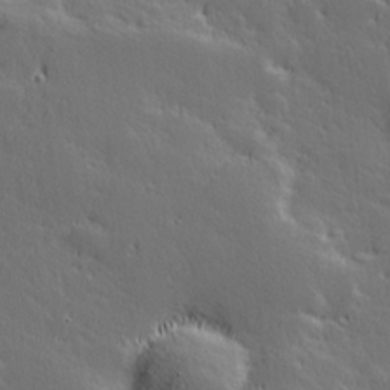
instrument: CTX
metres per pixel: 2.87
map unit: Hve
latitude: 27.0836
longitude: 144.0850
